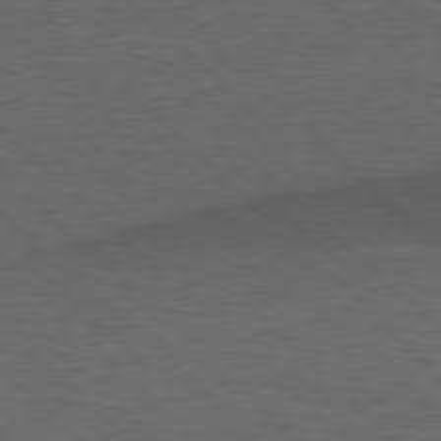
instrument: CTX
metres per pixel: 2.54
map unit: lApd
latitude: 77.5749
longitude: -60.2144
